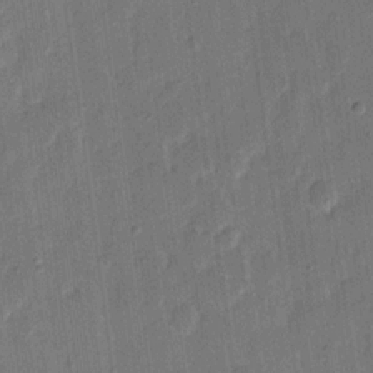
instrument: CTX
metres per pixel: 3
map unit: eHh
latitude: 9.9339
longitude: -68.6302
